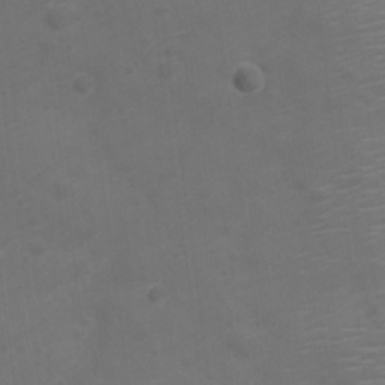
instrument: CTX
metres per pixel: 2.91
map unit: Nve
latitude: -20.2172
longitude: 106.6330
